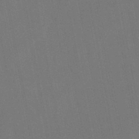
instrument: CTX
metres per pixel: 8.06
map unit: lHb
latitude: -47.5777
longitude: 71.8045
